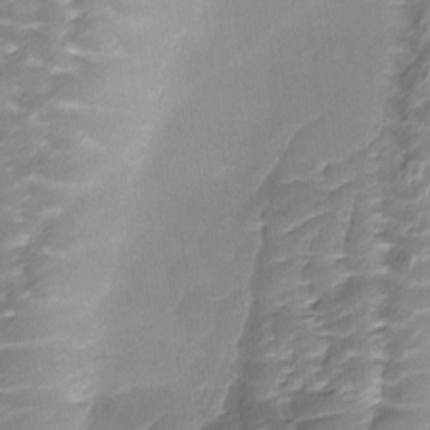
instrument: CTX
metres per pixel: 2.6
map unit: Ave
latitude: -8.6707
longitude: -122.7624
